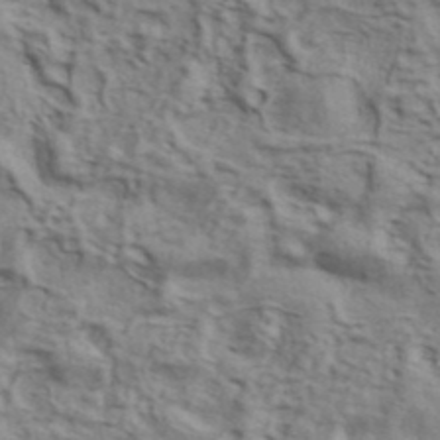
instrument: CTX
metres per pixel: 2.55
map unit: ANa
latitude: 43.0270
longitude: 54.6708
